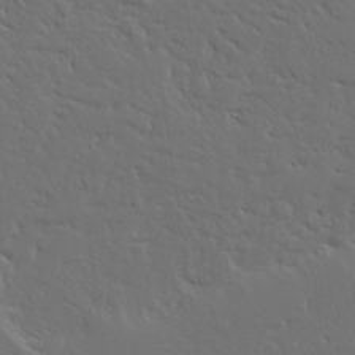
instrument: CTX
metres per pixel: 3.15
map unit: Ave
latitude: 15.3293
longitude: -139.4426
